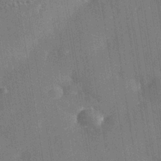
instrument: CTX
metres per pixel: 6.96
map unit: Nhe
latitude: -37.7666
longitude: -117.1781
